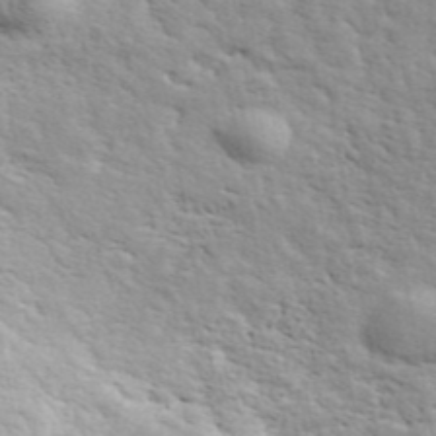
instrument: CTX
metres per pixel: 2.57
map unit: ANa
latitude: 43.0647
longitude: 48.2740
